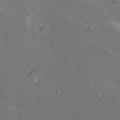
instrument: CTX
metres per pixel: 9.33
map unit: Hto
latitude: 8.7246
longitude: -30.6491
